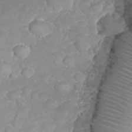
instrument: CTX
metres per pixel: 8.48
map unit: eHh
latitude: 32.6679
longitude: -62.9325
